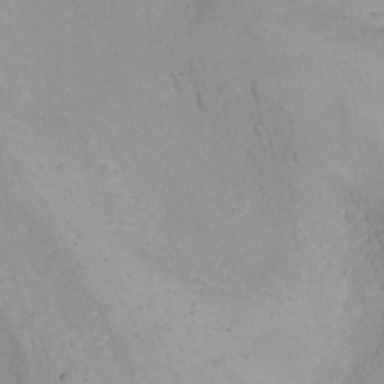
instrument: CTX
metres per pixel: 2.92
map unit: Nhu
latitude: -5.0675
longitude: -81.3293
